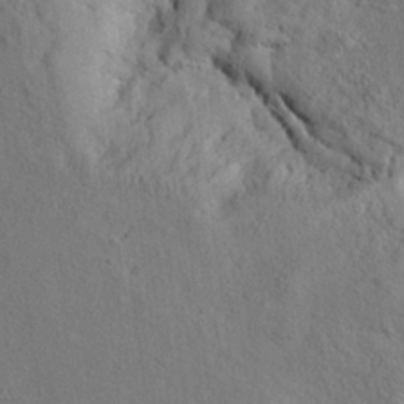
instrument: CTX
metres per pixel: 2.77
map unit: eHh
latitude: 24.3278
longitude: -80.3089
